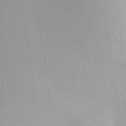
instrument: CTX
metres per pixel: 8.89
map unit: HNhu
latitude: 7.6505
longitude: 14.7652
